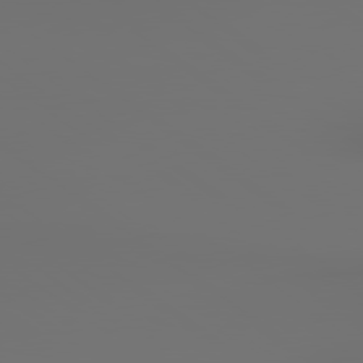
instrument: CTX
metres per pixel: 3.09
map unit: lApd
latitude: 79.6316
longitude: 177.2187
